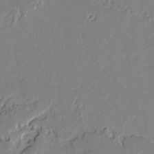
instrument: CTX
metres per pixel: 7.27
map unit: lAvf
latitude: -1.8045
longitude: -108.4979
